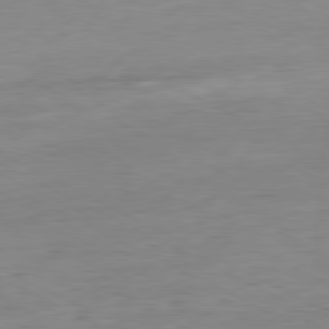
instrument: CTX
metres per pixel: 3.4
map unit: Ap
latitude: -81.0865
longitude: -95.3671
